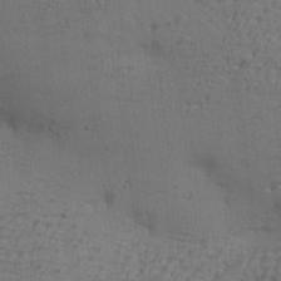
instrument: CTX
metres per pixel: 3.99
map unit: Aa
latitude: 27.1025
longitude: -130.1011
